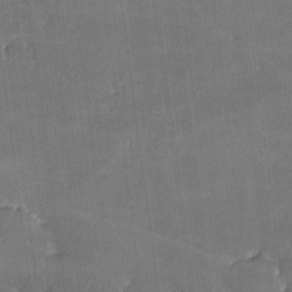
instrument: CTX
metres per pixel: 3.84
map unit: lHvf
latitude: -8.9919
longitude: -101.7450
